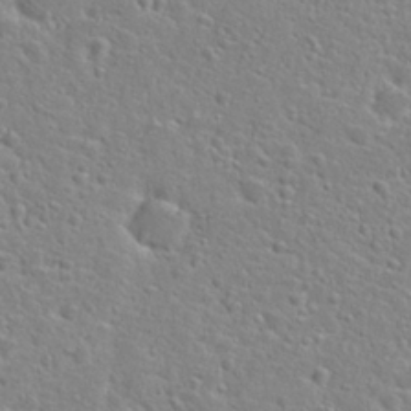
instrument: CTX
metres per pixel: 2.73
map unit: Hto
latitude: 25.2725
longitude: -48.0255
